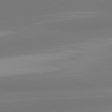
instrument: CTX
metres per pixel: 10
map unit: lApd
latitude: 81.4237
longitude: -166.1200
